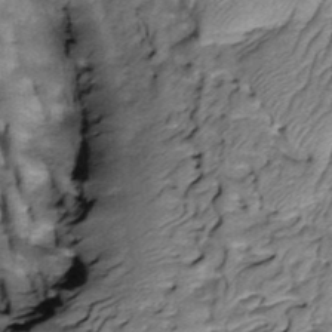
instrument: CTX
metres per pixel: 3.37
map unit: Htu
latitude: -3.5399
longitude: 150.4440
